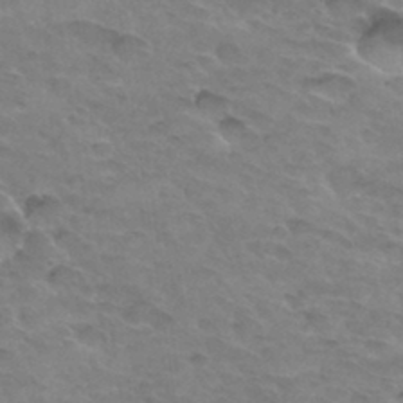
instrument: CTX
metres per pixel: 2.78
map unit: Hto
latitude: 33.4804
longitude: -46.7247
